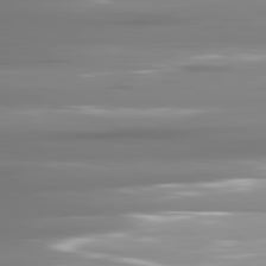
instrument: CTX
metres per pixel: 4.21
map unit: lApd
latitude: 81.5182
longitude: -140.6301
